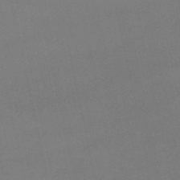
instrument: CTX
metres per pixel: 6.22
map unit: lHb
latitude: -45.5210
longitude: 58.5762
